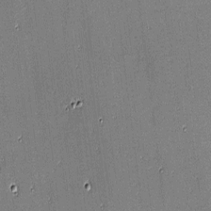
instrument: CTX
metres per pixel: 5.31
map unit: eHh
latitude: -4.0661
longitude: -83.1592
